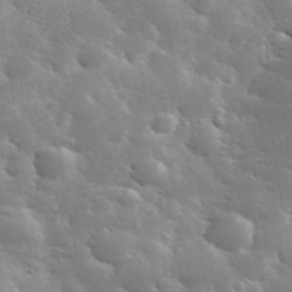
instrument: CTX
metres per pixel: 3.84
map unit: eHh
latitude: 36.1389
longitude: -66.8002
